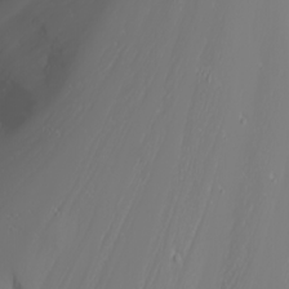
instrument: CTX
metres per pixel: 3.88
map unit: Nhu
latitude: -7.0108
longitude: -88.6113
